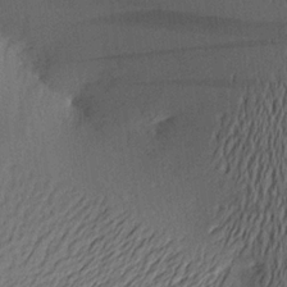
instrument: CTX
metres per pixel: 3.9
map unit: Aa
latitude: 19.8016
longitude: -144.6112
